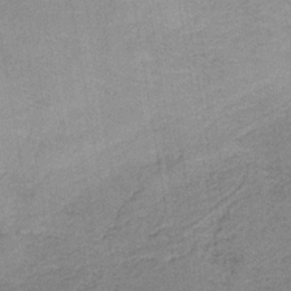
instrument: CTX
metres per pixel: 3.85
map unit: eAb
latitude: -36.0283
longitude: 51.9745
